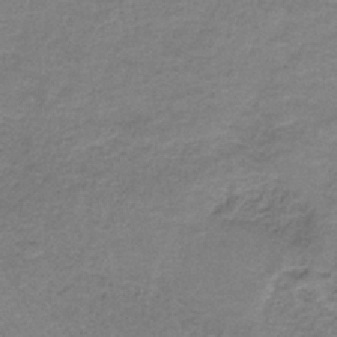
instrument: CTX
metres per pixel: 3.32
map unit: HNb
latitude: -36.8408
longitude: 54.0283
